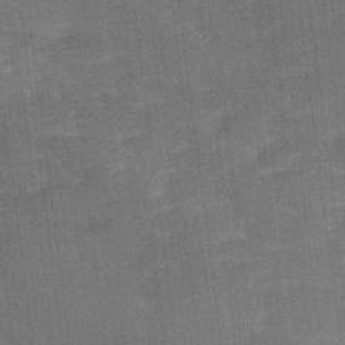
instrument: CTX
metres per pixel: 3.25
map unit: Ave
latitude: 11.5371
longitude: -106.3656
